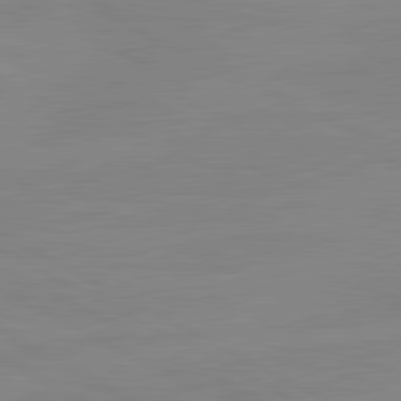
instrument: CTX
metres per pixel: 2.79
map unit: lApd
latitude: 81.1403
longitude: -176.2144
